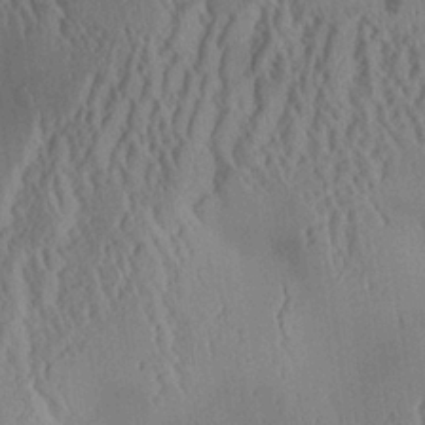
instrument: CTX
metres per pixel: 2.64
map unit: Aa
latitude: 25.4615
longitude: -134.1011
